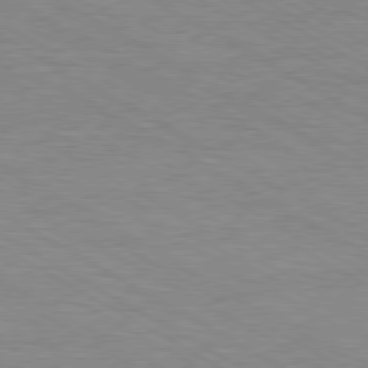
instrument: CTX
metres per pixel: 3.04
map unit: Hpe
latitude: -80.4251
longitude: 17.1809
